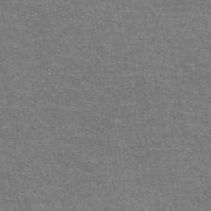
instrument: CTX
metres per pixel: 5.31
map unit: eAb
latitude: 50.6490
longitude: 105.4454
